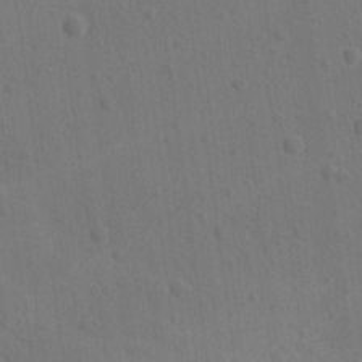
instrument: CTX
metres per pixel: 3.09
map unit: lAvf
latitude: -8.6329
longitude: -120.3468
